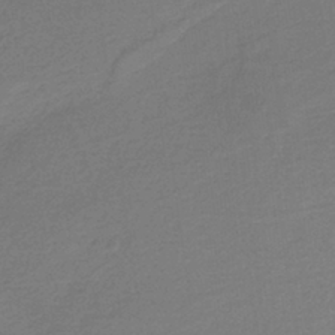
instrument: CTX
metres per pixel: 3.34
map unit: HNb
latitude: -36.5573
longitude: 58.0660
